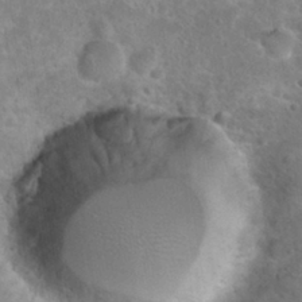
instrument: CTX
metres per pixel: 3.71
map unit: Hto
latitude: 21.5182
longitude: -47.9528
